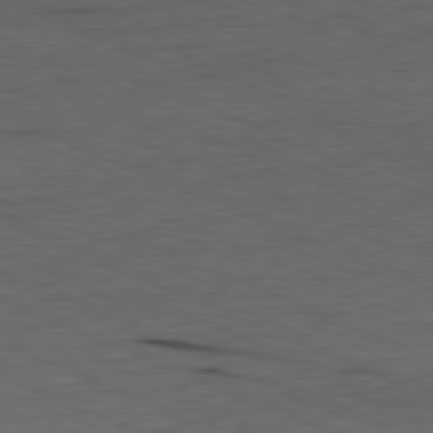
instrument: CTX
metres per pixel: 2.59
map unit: Ap
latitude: -81.4644
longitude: -70.8380
